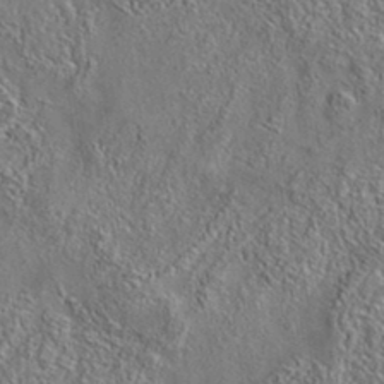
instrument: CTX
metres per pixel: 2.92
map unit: eAb
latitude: 35.5371
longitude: 111.6344
